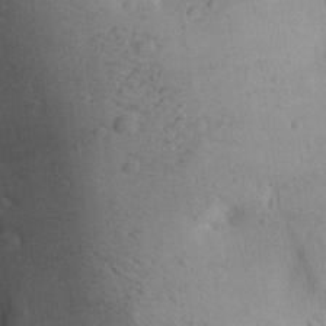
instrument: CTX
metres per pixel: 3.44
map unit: Aa
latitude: 27.3860
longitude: -134.1389
